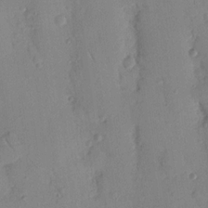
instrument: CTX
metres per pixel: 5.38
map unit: Nhu
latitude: 16.3467
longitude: -78.7435
